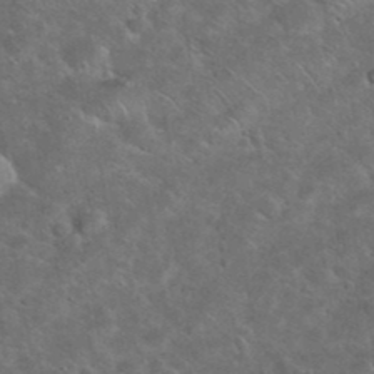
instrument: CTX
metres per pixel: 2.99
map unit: eHh
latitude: 38.3278
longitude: -64.9514
